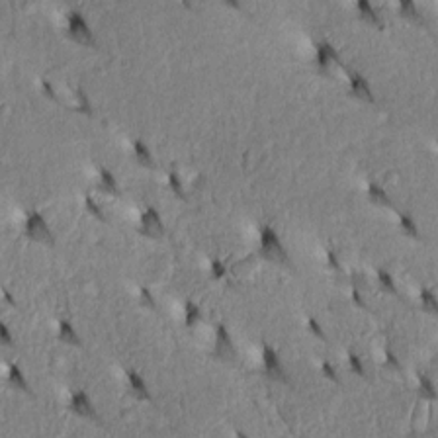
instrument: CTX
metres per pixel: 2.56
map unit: Htu
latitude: -5.0486
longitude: 153.7477
